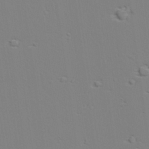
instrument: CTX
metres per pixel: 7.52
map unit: lAvf
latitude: 28.7435
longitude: -109.5182
